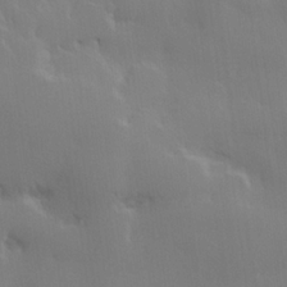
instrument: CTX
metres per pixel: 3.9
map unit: lHvf
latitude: 22.5168
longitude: 145.6155
